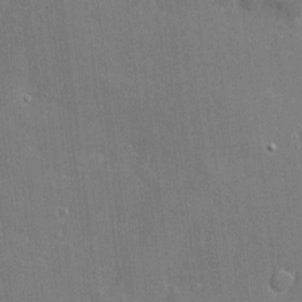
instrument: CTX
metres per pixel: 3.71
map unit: Htu
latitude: -6.6707
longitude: 175.9367
